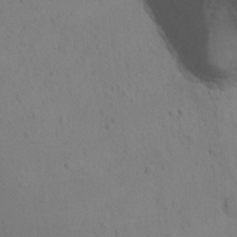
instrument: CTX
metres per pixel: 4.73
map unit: Hto
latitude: 12.0444
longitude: -36.9703
